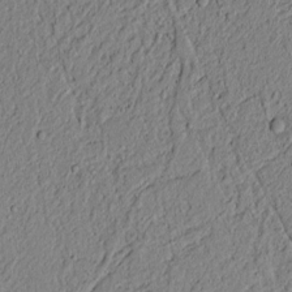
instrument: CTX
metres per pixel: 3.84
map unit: lAvf
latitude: 6.2900
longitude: 167.7100
